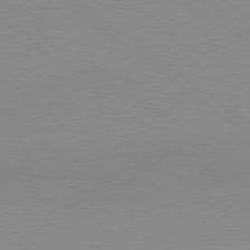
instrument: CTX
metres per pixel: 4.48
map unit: Hpe
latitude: -79.3320
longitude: 8.1795
